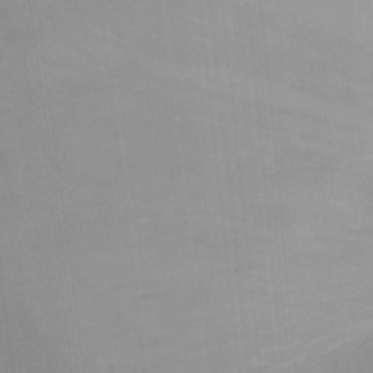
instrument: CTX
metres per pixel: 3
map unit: Ht
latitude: 1.6882
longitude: -25.5749
